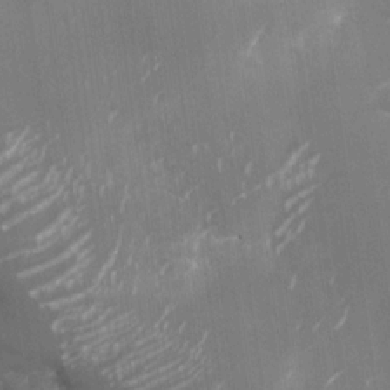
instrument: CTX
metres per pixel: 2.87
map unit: Nhu
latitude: -27.4454
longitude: -74.8002
